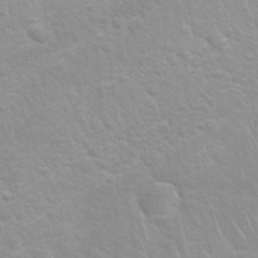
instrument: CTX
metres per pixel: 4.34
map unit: Nhu
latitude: 26.8002
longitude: -62.5357
